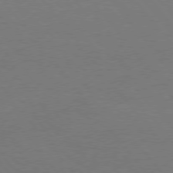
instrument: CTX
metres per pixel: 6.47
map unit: Hpe
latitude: 75.8017
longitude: -144.3656
